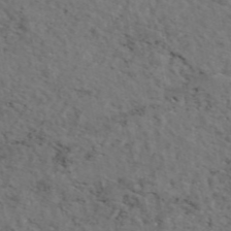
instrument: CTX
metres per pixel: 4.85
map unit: eAb
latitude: 46.4034
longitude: 118.5574
